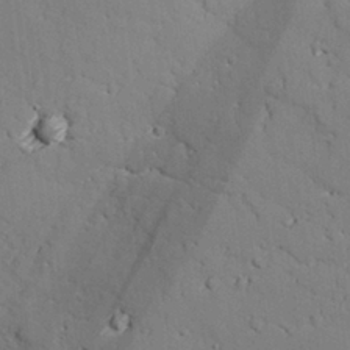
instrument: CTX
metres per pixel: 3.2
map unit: lAvf
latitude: 26.3278
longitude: -110.3467
